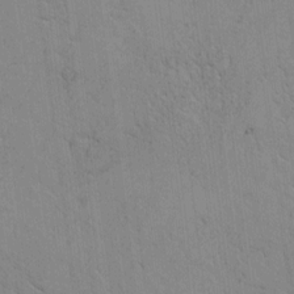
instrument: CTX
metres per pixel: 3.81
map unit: Htu
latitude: -3.8611
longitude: 170.3118
